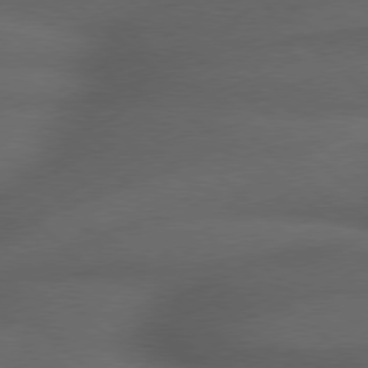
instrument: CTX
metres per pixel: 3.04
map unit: Hpe
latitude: 77.5371
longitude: -150.5168
